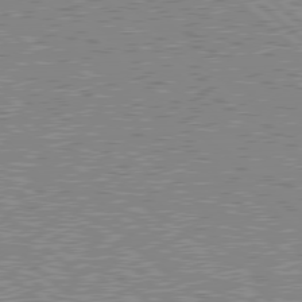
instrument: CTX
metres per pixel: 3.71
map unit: Hpe
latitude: 78.5168
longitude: -143.3482
